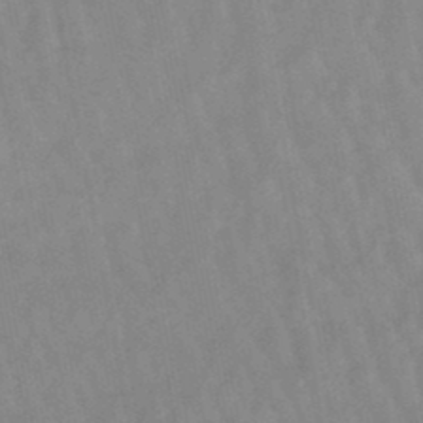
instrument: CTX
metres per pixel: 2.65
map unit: lHb
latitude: -48.3118
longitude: 75.4266
